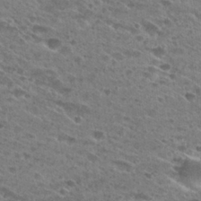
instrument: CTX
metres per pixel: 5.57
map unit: Hto
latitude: 28.9891
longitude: -45.9150
